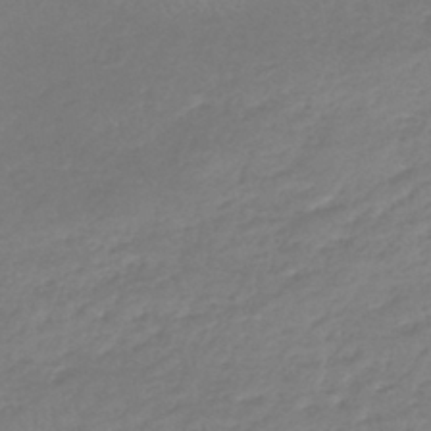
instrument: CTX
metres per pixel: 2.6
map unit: lHb
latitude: -40.9353
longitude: 68.4440
